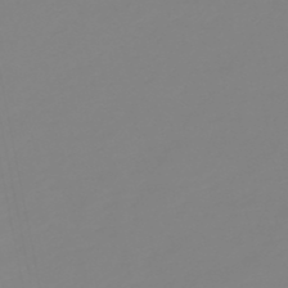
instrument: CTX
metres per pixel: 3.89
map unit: eHb
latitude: -49.2943
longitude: 85.4454
